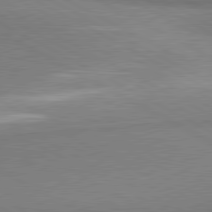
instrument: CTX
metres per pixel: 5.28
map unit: lApd
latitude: 80.7624
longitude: 165.8612
